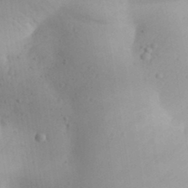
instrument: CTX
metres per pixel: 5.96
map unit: Aa
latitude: 31.1404
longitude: -144.1389
